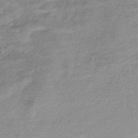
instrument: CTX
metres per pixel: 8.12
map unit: lHb
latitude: -41.5588
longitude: 66.4440
